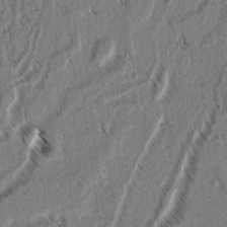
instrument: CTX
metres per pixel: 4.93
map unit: lAvf
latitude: 3.1214
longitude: -105.8584
